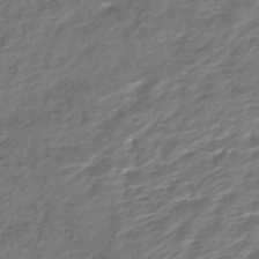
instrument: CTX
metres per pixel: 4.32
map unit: HNhu
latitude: -44.2362
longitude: 102.6707
